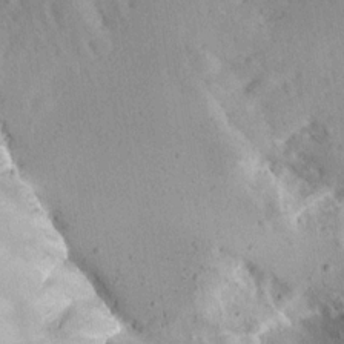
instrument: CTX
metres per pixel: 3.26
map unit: Aa
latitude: 13.4049
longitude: -141.7449
